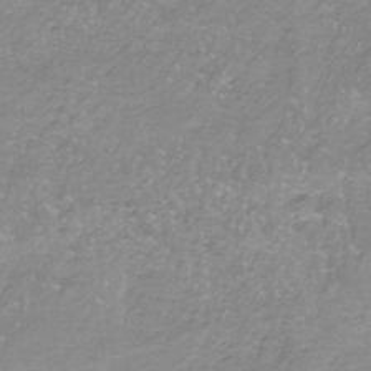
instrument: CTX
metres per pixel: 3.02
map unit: HNb
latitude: -34.8597
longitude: 57.8800
